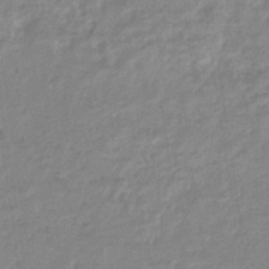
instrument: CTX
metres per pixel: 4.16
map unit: eHb
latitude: -35.8422
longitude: 76.9353
